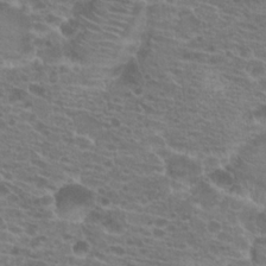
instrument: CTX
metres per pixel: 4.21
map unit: Hto
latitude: 20.0255
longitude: -40.4034
